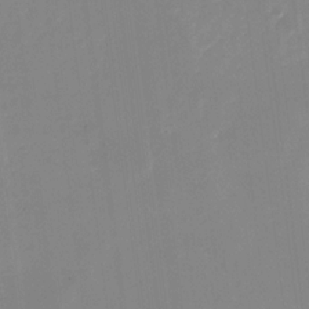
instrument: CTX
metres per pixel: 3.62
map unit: Nhu
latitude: -28.5952
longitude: -67.1781
